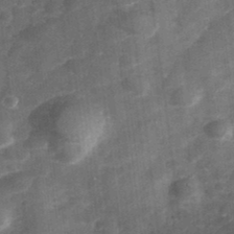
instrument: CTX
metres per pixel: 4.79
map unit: Hve
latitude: 32.9136
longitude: 151.4076
